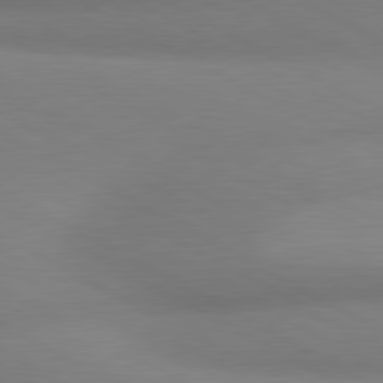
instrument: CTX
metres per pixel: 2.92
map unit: lApd
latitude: 80.6113
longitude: 129.5021
